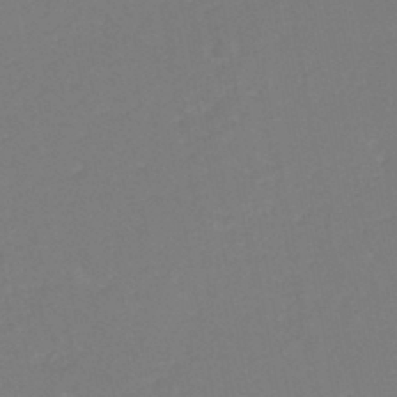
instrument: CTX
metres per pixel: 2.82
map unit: eHh
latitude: -44.2928
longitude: -29.3859
